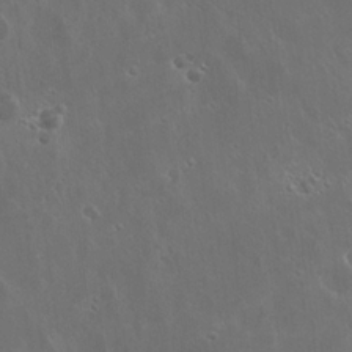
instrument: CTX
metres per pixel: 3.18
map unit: Hto
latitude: 19.4426
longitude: -57.0080
